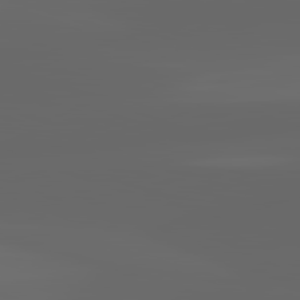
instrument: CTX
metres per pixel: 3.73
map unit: lApd
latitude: 82.8569
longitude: -136.6302
